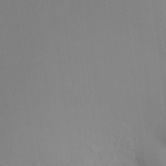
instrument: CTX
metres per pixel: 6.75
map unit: Ht
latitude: -7.5399
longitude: -34.2900
